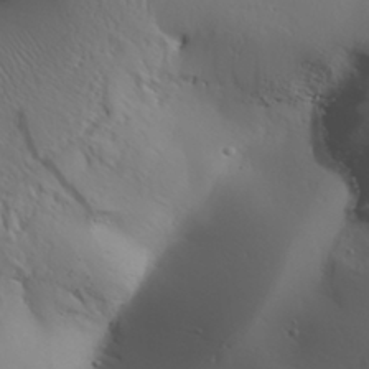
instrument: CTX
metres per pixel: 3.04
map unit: Aa
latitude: 31.6694
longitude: -143.1025
